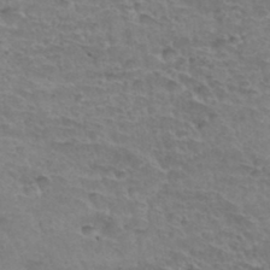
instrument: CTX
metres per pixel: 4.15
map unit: Hto
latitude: 34.4412
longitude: -44.3656
